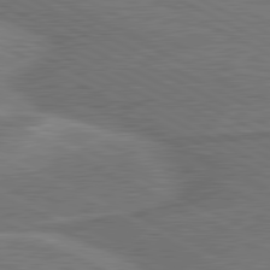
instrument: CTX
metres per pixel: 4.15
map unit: lApd
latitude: 81.1025
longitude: 141.7289
